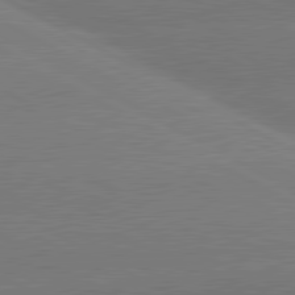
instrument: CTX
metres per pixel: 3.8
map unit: lApd
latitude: 81.0080
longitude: -152.7247
